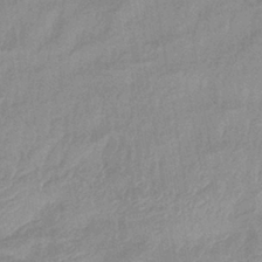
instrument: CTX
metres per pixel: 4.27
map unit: eHb
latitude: -40.2172
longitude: 79.6344
